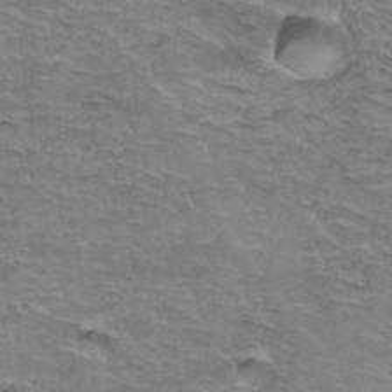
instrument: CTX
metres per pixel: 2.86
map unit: Hto
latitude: 35.6694
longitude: -44.9891
